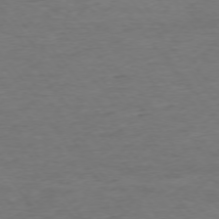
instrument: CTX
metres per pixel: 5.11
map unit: Ap
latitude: -75.7289
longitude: -84.4223
